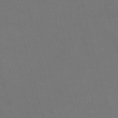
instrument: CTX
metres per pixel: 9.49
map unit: Nve
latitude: -59.0486
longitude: 61.9178
